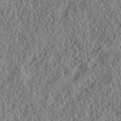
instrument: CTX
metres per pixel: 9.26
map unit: lHvf
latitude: 40.6490
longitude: -88.6491
